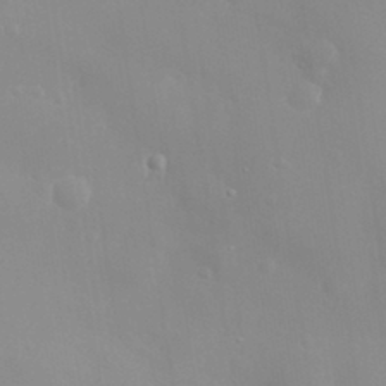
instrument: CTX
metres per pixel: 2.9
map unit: eHh
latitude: 31.6694
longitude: -58.2523
